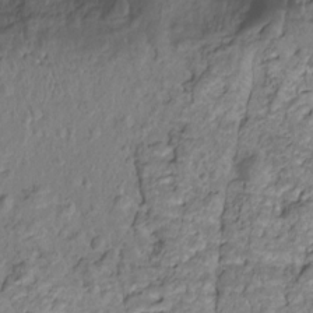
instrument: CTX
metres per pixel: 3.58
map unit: Nhu
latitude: -15.2943
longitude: -26.6680
